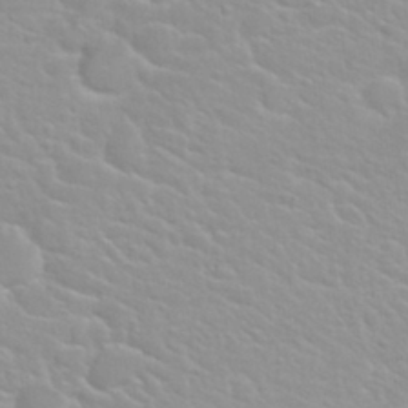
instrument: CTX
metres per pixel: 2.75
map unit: Nhu
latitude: 30.3657
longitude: -50.7624
